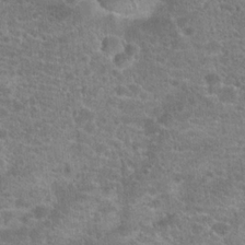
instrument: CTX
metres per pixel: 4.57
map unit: Hto
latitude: 20.3656
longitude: -42.8380
